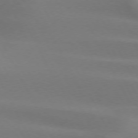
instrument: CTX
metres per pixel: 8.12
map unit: lApd
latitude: 73.2159
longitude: -49.2915
